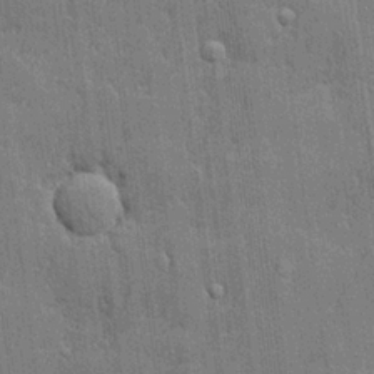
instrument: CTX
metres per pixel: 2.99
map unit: lHvf
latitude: 21.8017
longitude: 143.0486
